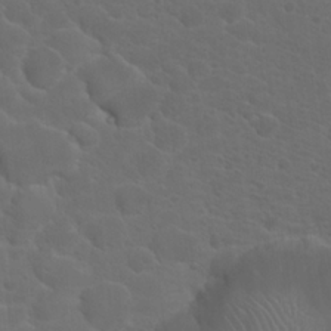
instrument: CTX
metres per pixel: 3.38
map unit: Hto
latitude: 19.1025
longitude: -36.5735
